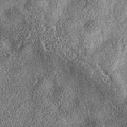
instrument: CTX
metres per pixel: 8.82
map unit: eAb
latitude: 37.1025
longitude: 107.2565
